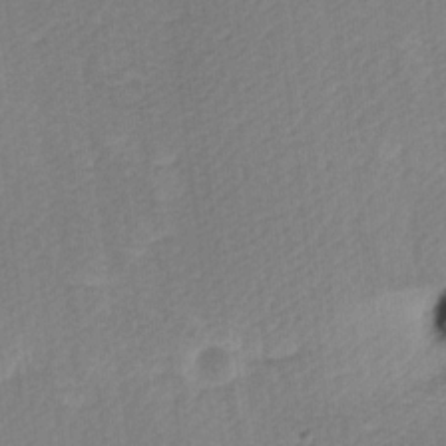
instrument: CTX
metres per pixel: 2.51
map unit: Ave
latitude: 10.0822
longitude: -106.8569
